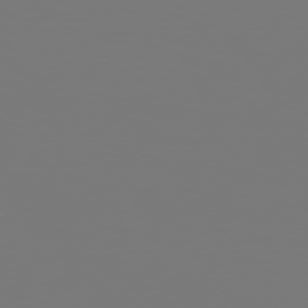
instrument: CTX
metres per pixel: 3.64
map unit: Hpe
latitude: 75.7450
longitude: -143.3293
